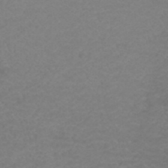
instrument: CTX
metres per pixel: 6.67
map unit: ANa
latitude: 39.4615
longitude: 24.0661
